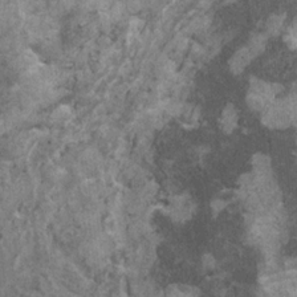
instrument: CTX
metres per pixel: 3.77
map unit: HNhu
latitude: 1.1403
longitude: 4.7652
